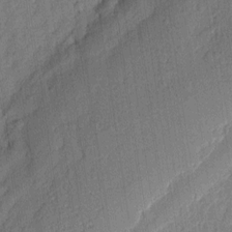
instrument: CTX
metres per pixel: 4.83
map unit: eHh
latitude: 5.9528
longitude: -75.7261
